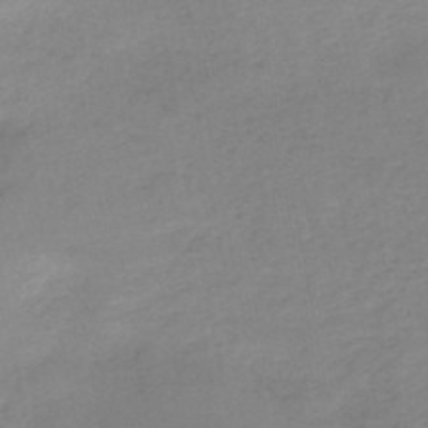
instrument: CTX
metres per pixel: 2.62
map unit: HNb
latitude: -50.8597
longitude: -50.5167
